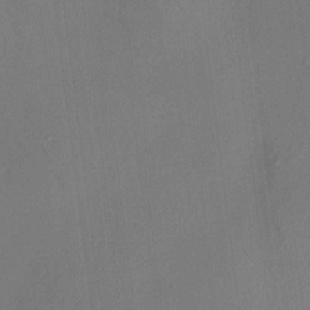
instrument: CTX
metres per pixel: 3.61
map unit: HNhu
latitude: 12.0822
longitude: 11.1053
